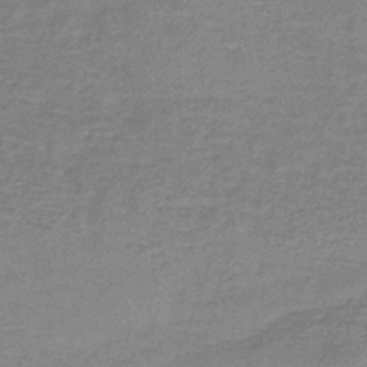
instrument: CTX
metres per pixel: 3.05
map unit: lHb
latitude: -39.6533
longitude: 60.0094
